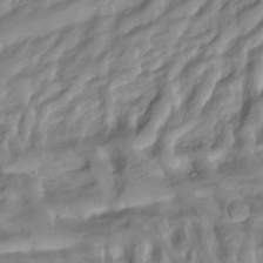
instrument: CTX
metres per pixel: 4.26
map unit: Hto
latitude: -6.8975
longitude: -44.9513
